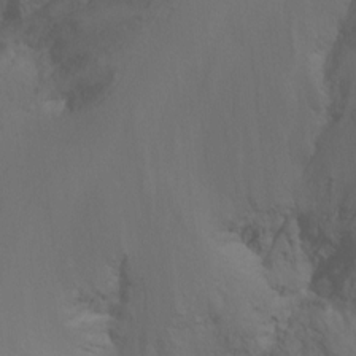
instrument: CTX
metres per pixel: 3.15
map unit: Ht
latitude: -15.2754
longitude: -49.9150
